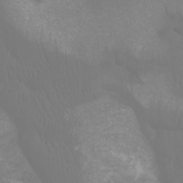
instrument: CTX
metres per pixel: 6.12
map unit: Ht
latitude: -4.2361
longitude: -62.1767
